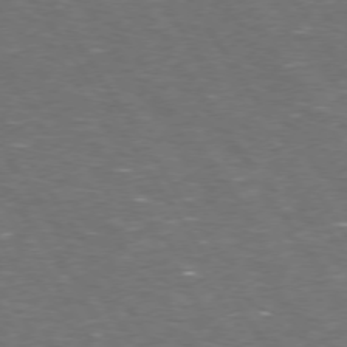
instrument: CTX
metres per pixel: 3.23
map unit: Hpe
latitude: 73.4238
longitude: -124.8380
